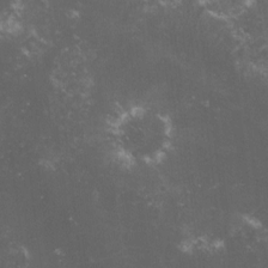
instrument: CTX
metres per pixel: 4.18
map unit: lHvf
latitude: -14.8597
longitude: -102.3656
